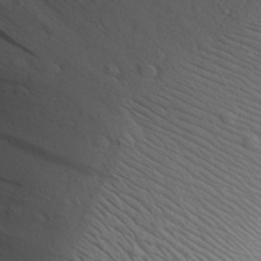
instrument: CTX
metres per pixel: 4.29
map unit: Aa
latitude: 30.0444
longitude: -138.3467
